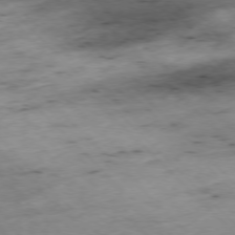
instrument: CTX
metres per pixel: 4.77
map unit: Hpe
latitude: -76.9542
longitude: -16.6491
